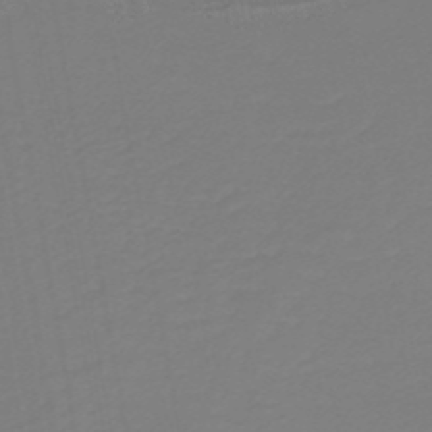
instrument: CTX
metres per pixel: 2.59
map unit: lHb
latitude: -38.4062
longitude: 56.0661
